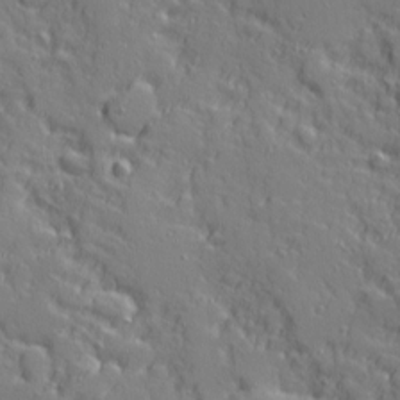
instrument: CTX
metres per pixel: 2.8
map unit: Ave
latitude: 11.3104
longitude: -101.6127
